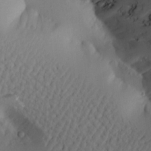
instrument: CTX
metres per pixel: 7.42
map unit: Aa
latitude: 20.7247
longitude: -146.3279
